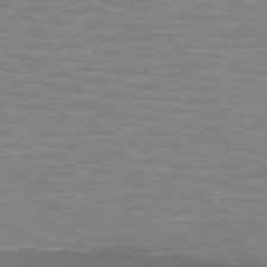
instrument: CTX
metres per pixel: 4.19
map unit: lApd
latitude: 74.2334
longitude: -51.4804
